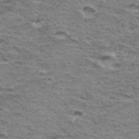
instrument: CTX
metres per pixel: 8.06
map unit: Hto
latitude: 36.6113
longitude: -43.1970
